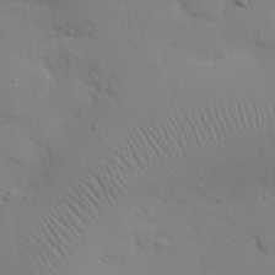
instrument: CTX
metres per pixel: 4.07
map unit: eHh
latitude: 25.1025
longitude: -69.6883
